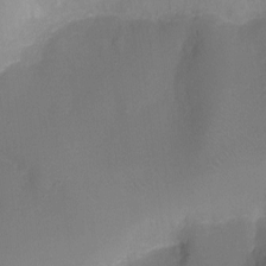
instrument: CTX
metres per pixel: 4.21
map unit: Ht
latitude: -9.7666
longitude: -46.5924
